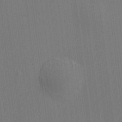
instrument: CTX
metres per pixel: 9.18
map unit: HNhu
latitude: 7.8772
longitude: 15.7856
